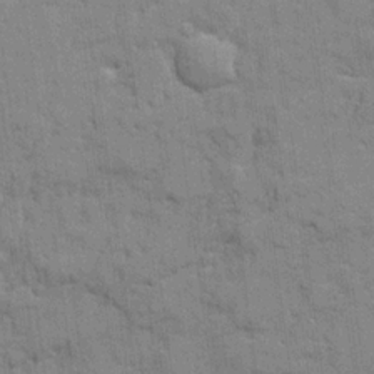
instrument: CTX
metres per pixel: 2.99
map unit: Ave
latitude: 20.3279
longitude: -129.4615
